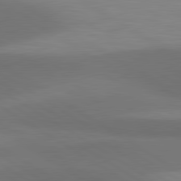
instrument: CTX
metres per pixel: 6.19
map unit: lApd
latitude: 81.0269
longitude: 160.6896
